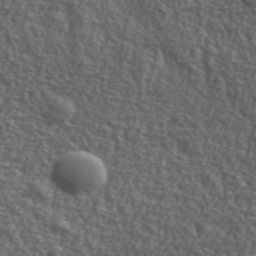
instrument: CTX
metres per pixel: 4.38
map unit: lHvf
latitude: 41.8772
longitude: -88.3468
